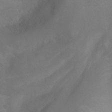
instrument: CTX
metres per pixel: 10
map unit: Aa
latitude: -13.3321
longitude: -67.8772
